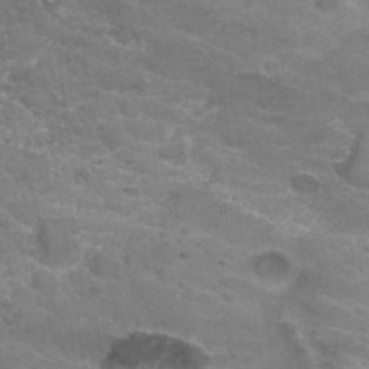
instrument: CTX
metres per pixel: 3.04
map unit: Hto
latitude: 30.3468
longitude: -46.7813
